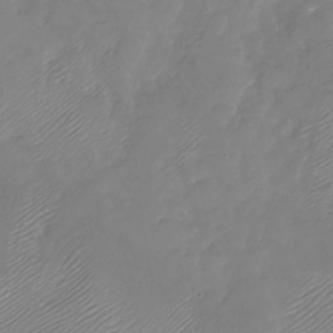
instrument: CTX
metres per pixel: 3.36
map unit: Nhu
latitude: -28.0850
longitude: -60.1955
